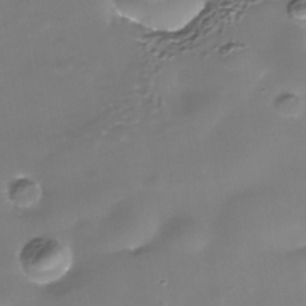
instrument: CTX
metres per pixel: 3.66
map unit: Nhe
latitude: -36.1039
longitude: -90.6113
